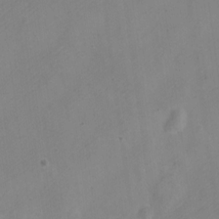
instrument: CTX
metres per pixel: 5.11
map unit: Nve
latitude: -23.5588
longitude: 107.0109
